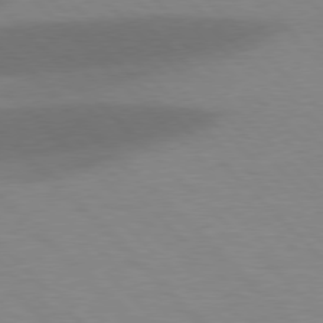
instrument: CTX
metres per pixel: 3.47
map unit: lApd
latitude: 77.2348
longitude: -59.7828
